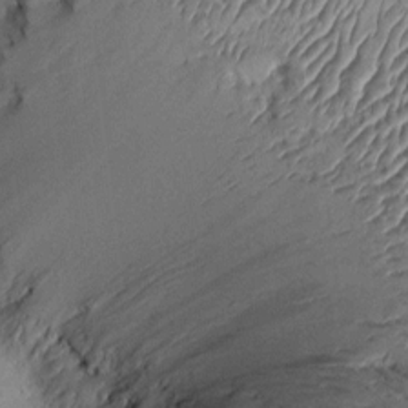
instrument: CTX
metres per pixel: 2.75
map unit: Htu
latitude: -3.3131
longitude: 156.3117
